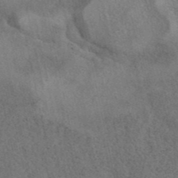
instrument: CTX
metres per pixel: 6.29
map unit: eAb
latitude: 41.5749
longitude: 109.3321
